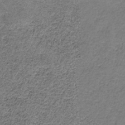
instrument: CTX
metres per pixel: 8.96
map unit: HNb
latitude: -35.5399
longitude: 53.2753
